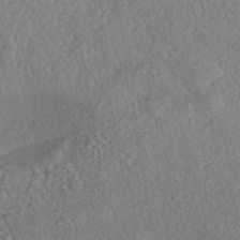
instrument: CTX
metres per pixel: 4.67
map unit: eHh
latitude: -42.7841
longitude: 117.8800
